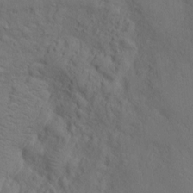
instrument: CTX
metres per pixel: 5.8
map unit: Htu
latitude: -6.6707
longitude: 160.5385
